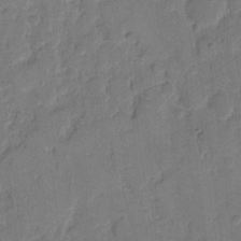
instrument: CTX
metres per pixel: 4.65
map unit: eHh
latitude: 10.9703
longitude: -64.9136
